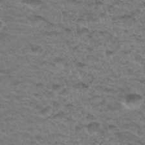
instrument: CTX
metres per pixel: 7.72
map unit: Hto
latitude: 33.3671
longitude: -47.7450
